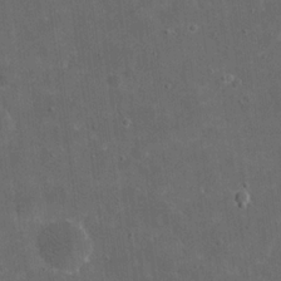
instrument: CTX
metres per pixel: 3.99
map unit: eHh
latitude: 19.7638
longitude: -65.7450
